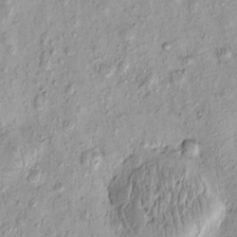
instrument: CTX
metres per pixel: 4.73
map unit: eHh
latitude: -0.2173
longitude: 15.5777
